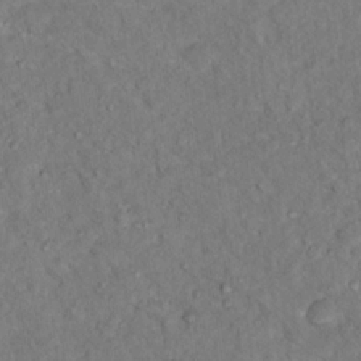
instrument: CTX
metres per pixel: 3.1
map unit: Ht
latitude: 15.3482
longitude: -37.8206
